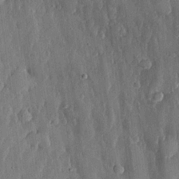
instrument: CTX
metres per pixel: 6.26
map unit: lHvf
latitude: 18.8380
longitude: -116.6302
